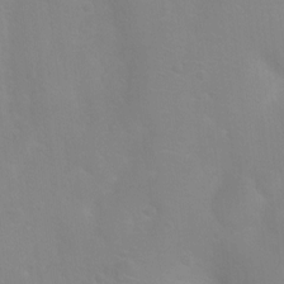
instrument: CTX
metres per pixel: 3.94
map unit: Ht
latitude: 3.1025
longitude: -25.1403
